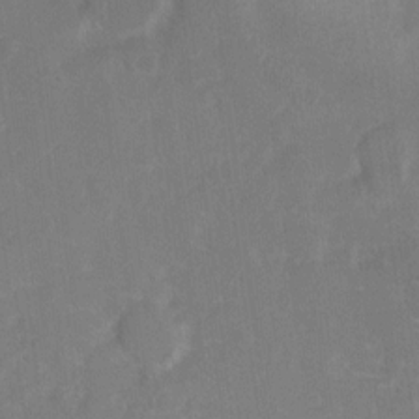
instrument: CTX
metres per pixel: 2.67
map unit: Hto
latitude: 5.9528
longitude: -30.6680
